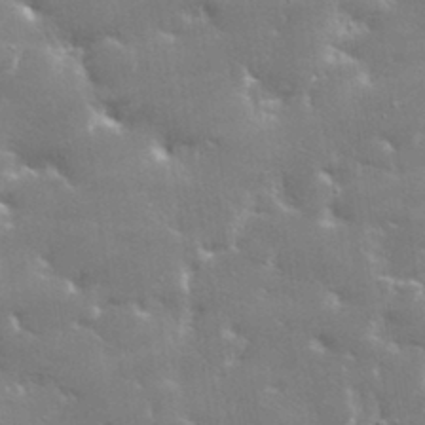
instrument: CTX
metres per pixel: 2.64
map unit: lHvf
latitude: 32.5168
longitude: -93.3481
